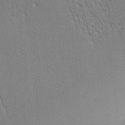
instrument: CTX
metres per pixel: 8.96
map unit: Nhu
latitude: 0.6868
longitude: -78.4601
